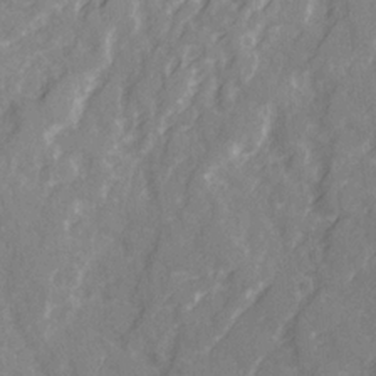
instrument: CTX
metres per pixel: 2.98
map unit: Ave
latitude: 21.1781
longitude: -132.3278
